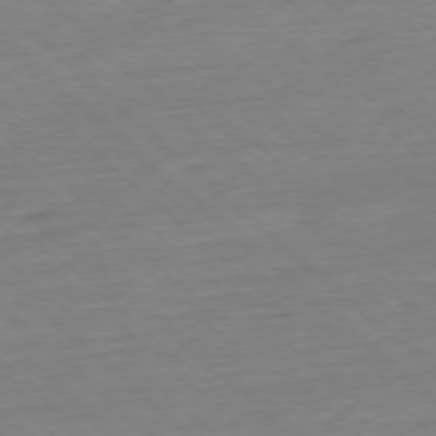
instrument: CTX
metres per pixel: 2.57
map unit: Ap
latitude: -77.2943
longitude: -96.8947
